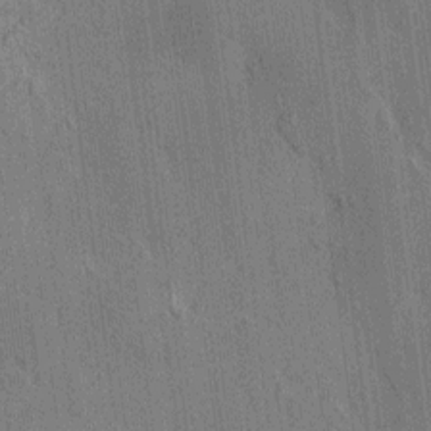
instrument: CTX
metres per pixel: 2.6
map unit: HNhu
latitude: 8.3845
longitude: 15.5210
